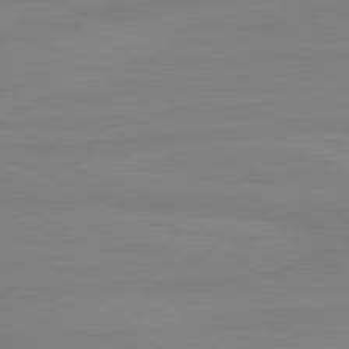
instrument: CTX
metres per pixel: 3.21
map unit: lApd
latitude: 81.2915
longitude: -177.5938
